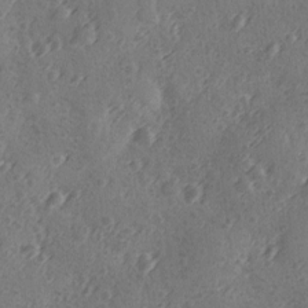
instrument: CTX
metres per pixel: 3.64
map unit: Ave
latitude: -9.2376
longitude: -118.7057
